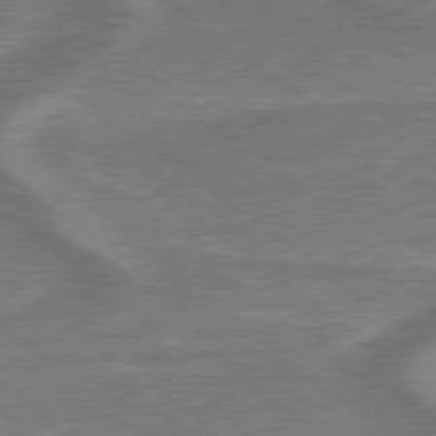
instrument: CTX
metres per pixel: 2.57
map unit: lApd
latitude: 79.5560
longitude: 174.4251
